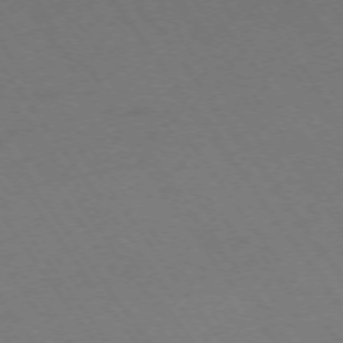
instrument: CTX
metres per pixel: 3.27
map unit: Ap
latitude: -74.3685
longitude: -70.7813
